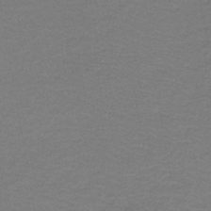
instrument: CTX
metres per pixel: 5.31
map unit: lHb
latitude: -43.1242
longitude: 54.1417
